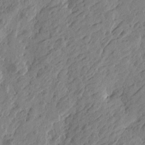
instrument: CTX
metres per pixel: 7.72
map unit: Htu
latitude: -5.4454
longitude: -179.0081
